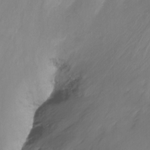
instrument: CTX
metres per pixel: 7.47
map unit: Nhu
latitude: -12.3306
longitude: -67.0836
